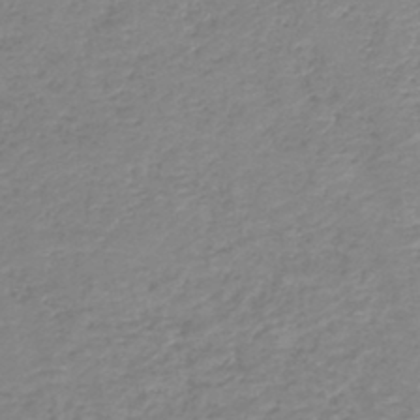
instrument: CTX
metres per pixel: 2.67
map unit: HNb
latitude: -40.5951
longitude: 49.8234
